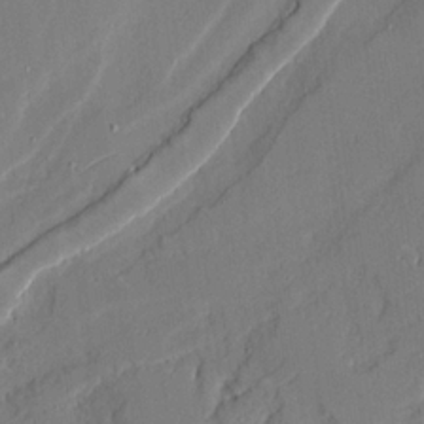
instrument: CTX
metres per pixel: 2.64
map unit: Ave
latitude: 21.3482
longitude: -128.5735
